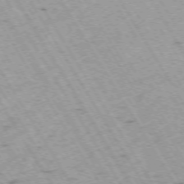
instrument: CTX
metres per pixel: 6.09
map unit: Hpe
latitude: -73.6155
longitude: 7.5966
